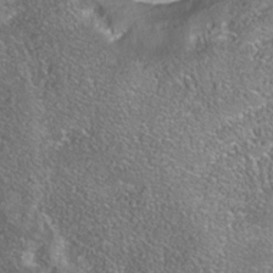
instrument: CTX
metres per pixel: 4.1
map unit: Nhe
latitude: -38.5763
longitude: -119.5749
